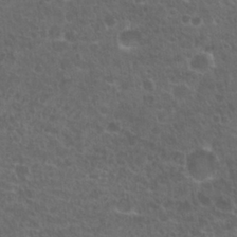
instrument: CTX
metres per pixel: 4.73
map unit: Nhu
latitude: 25.9339
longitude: -50.6679
